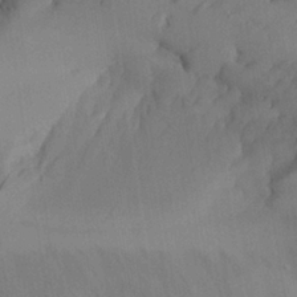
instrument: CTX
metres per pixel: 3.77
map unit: Aa
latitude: 25.5938
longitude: -128.5357
